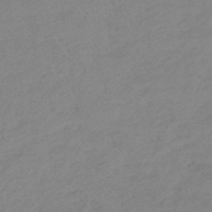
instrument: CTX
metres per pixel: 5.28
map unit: lHb
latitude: -44.4629
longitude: 71.4832
